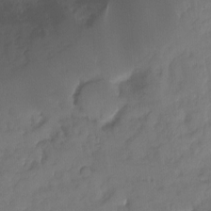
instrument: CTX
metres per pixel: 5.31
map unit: Ht
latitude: -14.4062
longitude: -52.8947
